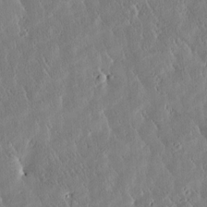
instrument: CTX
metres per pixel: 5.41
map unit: Htu
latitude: -1.5211
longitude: 175.1809
